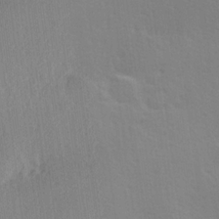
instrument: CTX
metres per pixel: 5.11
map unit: Hve
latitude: 18.8191
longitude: 149.3699
